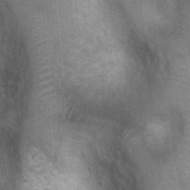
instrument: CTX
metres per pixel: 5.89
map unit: Ht
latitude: 3.6505
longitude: -19.3481
